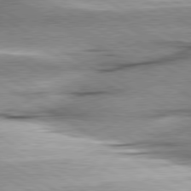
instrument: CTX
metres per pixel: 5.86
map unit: lApd
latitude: 80.4223
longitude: -156.6679
